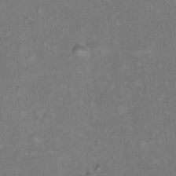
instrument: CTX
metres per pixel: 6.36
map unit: Hto
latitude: 11.3482
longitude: -60.4601
